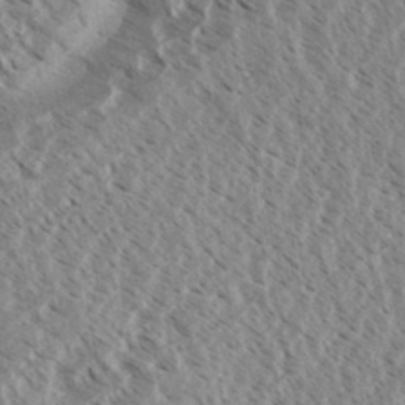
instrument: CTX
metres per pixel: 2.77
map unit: eHh
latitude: 34.1388
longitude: -140.4412
